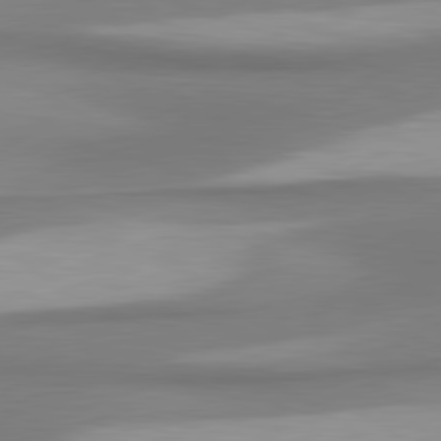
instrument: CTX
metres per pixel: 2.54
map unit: lApd
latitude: 80.8191
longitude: 175.1809
